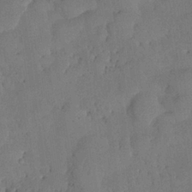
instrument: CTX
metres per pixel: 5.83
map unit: Nhu
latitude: 27.3671
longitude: -72.7247
